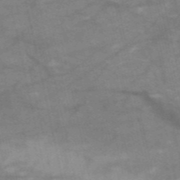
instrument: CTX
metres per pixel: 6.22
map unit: HNb
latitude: -54.3117
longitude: -43.7450
